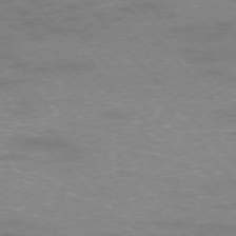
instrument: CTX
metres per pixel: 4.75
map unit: Ap
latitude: -76.4251
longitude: -61.3670
